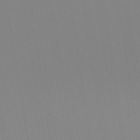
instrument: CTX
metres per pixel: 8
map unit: Hto
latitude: -8.1417
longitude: -49.1781
